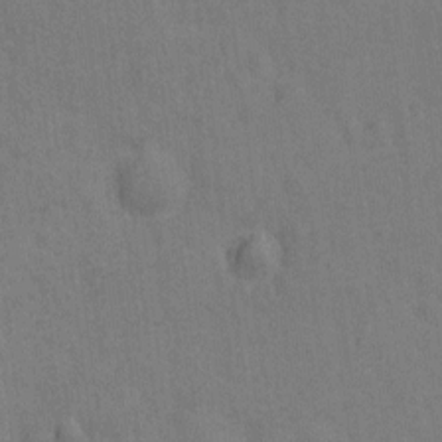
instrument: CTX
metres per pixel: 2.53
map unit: Hto
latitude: -0.3873
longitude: -34.1577
